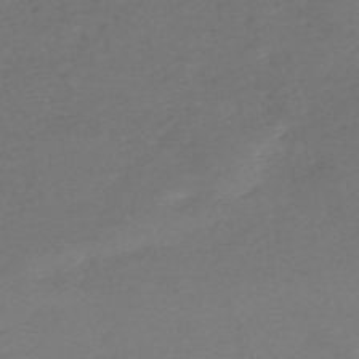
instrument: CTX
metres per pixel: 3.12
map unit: HNb
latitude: -55.8423
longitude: -42.8191
